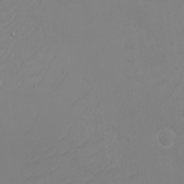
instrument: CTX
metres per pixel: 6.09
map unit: eHh
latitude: -6.0472
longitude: -88.1011
